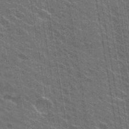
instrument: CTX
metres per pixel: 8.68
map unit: Hto
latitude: 31.0648
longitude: -43.3482
